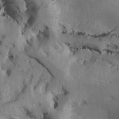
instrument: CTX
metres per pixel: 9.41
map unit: Htu
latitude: -3.2942
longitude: 168.1039
